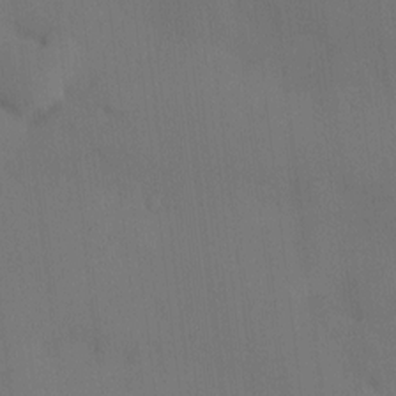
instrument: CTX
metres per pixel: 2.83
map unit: eHh
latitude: 0.5168
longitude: 17.3699
